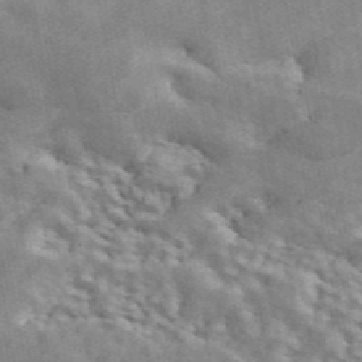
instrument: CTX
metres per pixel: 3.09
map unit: ANa
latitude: 45.1403
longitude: 46.9352
